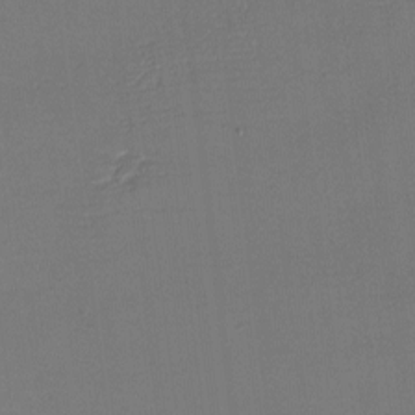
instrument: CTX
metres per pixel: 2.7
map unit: eHh
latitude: -4.3684
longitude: -79.4805
